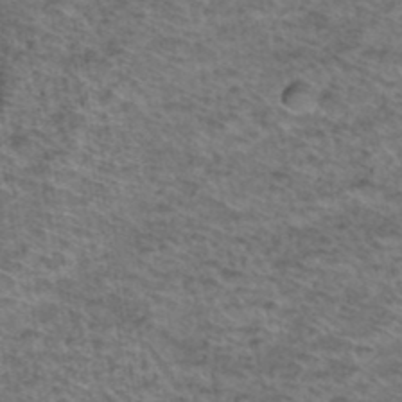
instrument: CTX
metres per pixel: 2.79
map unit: Hto
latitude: 38.1200
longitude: -45.5749
